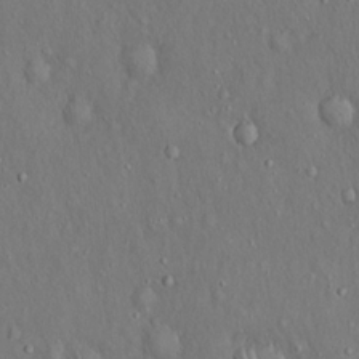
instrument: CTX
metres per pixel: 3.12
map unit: Hto
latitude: 15.6883
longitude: -60.0822
